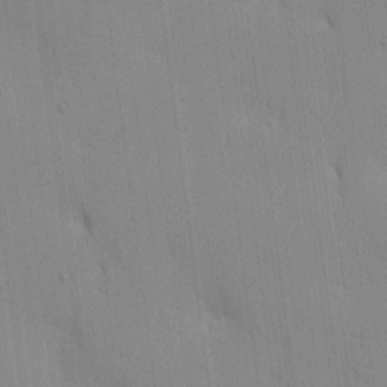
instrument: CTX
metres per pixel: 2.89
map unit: Ave
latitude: 12.1011
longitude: -101.2915
